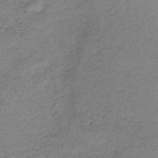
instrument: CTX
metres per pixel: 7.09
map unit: HNb
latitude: -33.8612
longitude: 63.1809
